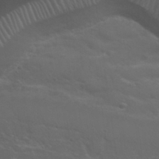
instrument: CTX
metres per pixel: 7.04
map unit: Nhu
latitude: 29.5749
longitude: -50.4601
